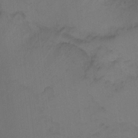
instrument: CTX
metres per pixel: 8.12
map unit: Ht
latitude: -7.5210
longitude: -35.4804
